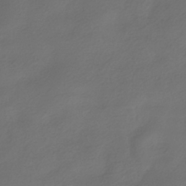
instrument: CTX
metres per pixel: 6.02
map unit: HNhu
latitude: -39.8800
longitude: 96.7463
